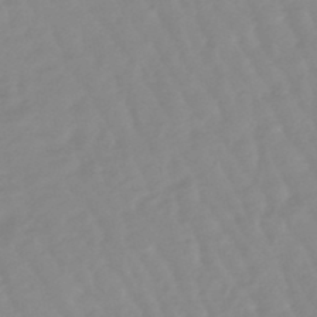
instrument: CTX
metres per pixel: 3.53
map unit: lHb
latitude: -48.0850
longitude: 77.5210
